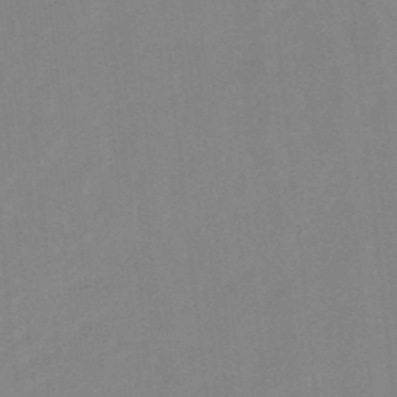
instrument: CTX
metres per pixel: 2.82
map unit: lHb
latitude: -48.2740
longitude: 81.1620
